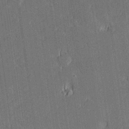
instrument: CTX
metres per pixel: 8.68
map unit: Hve
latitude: 26.9325
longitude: 144.4440
